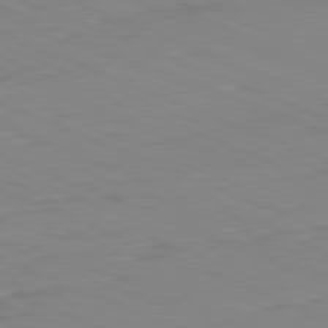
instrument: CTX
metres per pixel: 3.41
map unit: Ap
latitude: -82.0472
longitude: -68.4601
